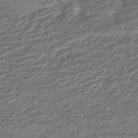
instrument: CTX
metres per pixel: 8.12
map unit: HNhu
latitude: -42.8219
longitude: 104.9352
